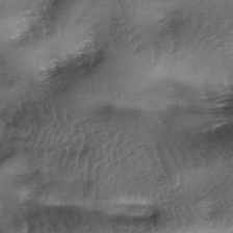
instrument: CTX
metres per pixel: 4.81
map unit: lAa
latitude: -5.1431
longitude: -127.5371
